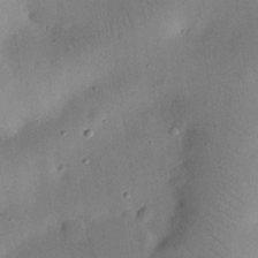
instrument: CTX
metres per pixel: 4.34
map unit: eHh
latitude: 25.2159
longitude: -69.1592
